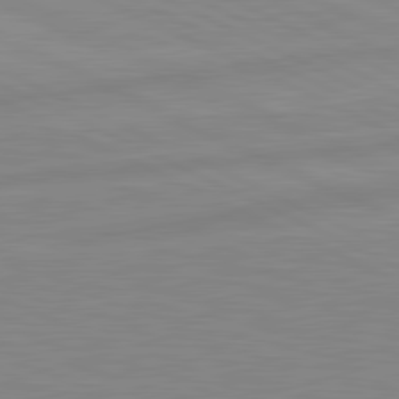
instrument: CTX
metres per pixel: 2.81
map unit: lApd
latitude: 81.4237
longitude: -172.4412
